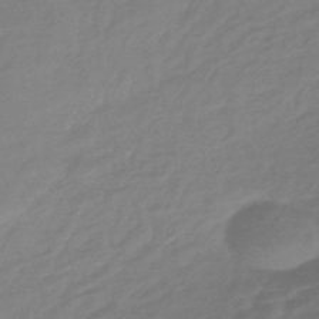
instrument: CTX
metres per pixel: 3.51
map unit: HNhu
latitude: -46.3873
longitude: 89.7666
